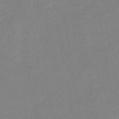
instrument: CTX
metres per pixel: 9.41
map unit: eHb
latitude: -40.9164
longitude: 79.4454
